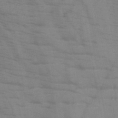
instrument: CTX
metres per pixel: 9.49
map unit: HNb
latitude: -46.7841
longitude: -47.9339
